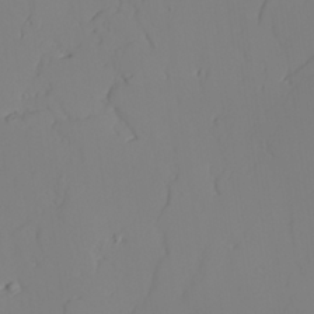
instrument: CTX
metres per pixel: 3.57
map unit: lAvf
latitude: 25.8394
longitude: -111.0459
